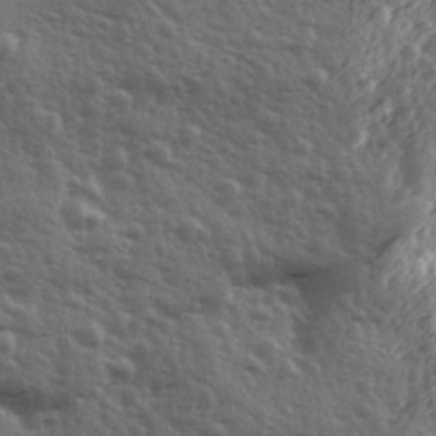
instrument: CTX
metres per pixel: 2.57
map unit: Ave
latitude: 11.7828
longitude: -103.3292
